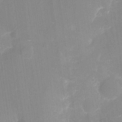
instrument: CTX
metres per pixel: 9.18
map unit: eHh
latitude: 4.0255
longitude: -69.5938
